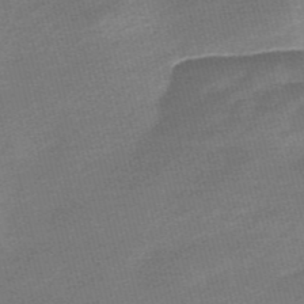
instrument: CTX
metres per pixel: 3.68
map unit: Nve
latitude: -56.8030
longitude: 61.1242
